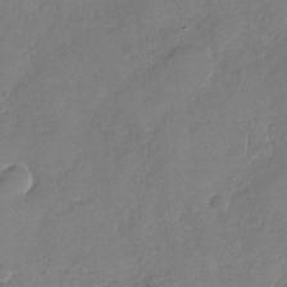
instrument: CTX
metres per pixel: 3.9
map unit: Nhu
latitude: -31.5777
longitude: -61.0836
